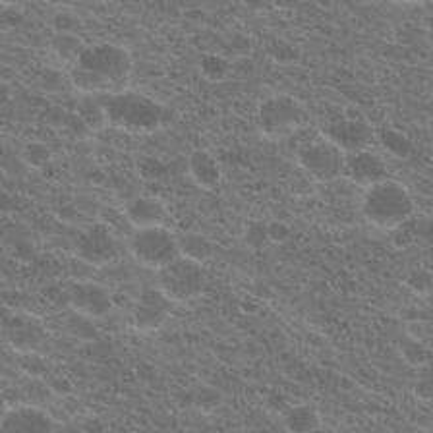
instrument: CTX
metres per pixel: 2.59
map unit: Hto
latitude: 20.3845
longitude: -36.1956
